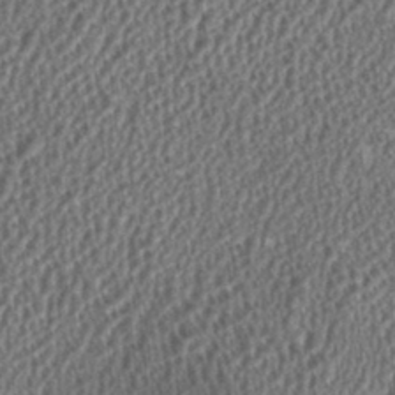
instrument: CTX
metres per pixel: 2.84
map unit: HNhu
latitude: 1.0458
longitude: 0.1417
